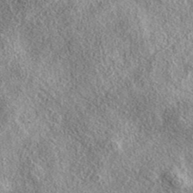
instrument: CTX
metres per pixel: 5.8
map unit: eAb
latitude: 38.2900
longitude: 109.7667
